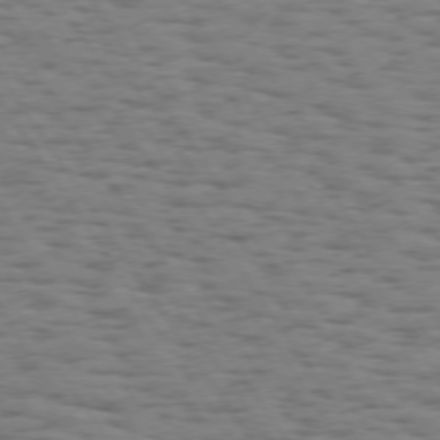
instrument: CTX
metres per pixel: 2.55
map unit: Hpe
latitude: 73.9906
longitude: -132.1389
